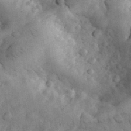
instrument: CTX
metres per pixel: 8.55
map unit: eHh
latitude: 33.0647
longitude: -68.6491
